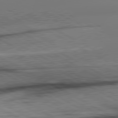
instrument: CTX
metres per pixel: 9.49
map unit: lApd
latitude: 80.8569
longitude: -157.0269
